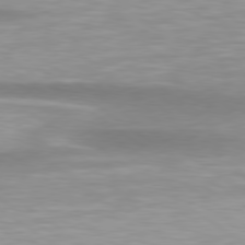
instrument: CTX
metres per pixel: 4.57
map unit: Hpe
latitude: 79.2915
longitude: -130.1578
